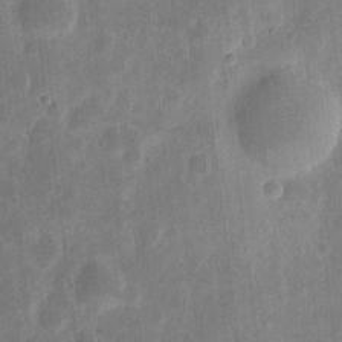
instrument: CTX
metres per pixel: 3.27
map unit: eHh
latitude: 7.9339
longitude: -71.1214
